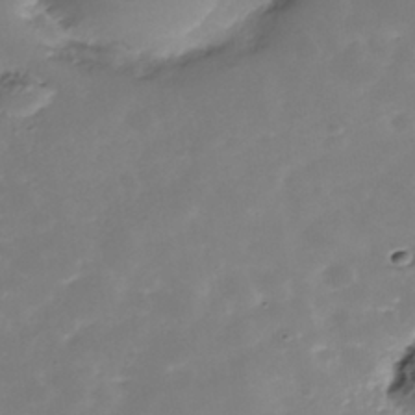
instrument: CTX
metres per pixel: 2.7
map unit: Nhe
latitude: -39.1053
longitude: -116.9703
